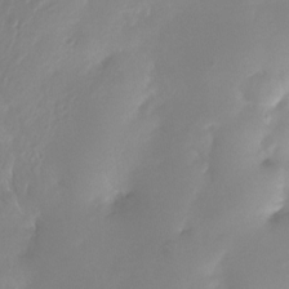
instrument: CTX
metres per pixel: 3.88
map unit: Nhe
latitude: -29.1809
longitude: -109.9528
